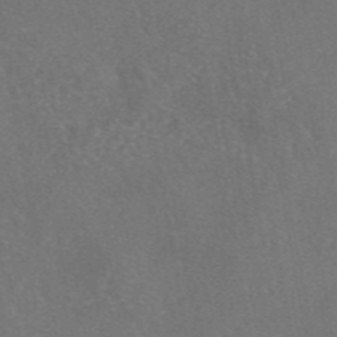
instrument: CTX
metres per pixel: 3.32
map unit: eAb
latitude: 46.8569
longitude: 110.2172
